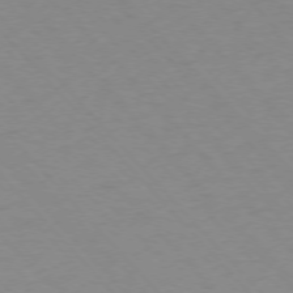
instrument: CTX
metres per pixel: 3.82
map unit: Ap
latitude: -76.4818
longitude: -86.3656
